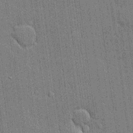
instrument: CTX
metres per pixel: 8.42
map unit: lHvf
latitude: 19.4237
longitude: 142.7463
